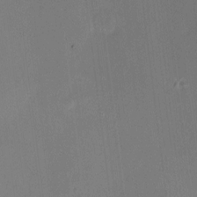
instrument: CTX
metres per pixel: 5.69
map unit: HNhu
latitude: 6.5168
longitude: 8.1984
